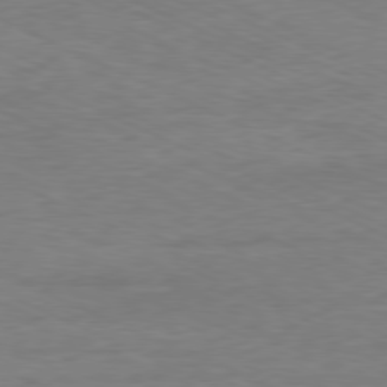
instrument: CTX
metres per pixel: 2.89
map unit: Ap
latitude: -80.2362
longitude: -104.2523
